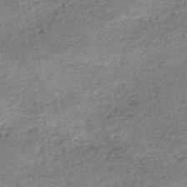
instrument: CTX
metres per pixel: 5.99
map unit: HNb
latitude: -50.7085
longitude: -49.6694
